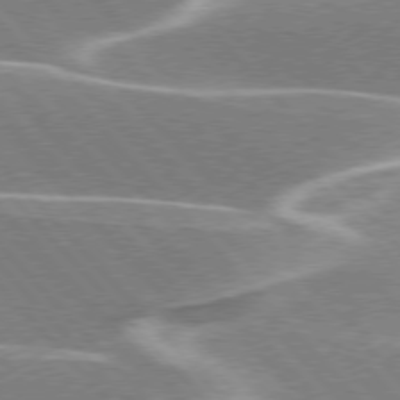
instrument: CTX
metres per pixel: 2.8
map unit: lApd
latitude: 76.1577
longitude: -64.1200
